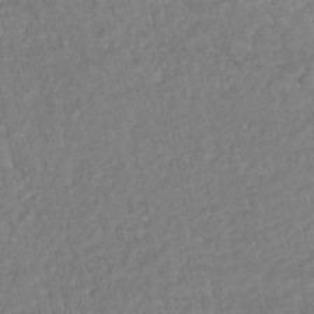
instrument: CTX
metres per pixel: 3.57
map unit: HNhu
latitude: -46.5196
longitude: 96.8030
